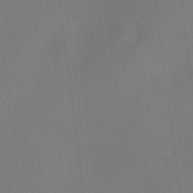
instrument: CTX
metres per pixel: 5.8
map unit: HNhu
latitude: 9.9717
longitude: 11.0298
